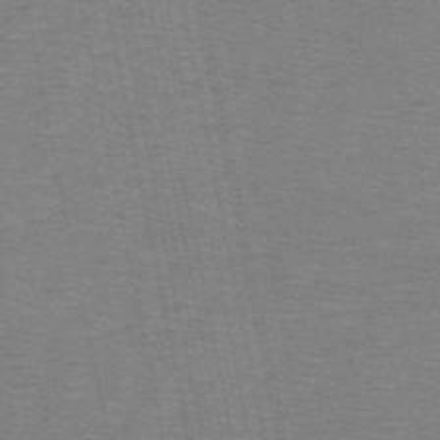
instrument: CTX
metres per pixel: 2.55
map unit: HNb
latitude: -53.9556
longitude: -45.3670
